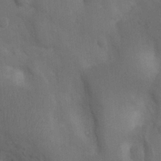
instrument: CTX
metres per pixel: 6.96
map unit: Nhu
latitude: 7.1214
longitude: -24.3089
